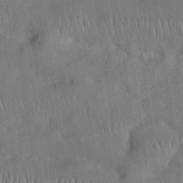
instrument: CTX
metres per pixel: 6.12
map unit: Nhu
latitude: 26.1389
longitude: -71.2537
